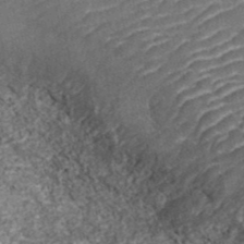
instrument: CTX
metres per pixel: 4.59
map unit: ANa
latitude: 41.2536
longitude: 26.2928
